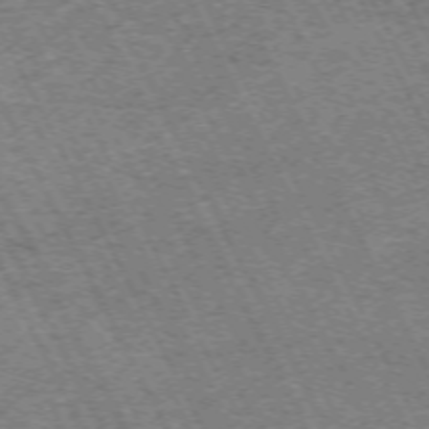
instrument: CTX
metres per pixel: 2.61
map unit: Hpe
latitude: -71.6722
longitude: 11.5588
